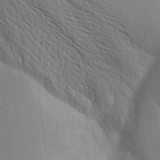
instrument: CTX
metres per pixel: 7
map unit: Aa
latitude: 17.5182
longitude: -149.1403
